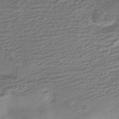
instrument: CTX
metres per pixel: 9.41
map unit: HNhu
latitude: -42.5195
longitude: 100.8785
